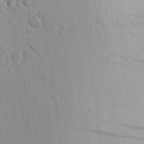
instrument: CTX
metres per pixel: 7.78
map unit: Aa
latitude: 23.0647
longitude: -146.4223
